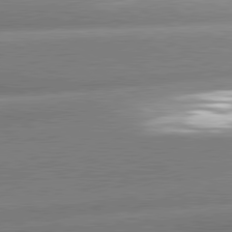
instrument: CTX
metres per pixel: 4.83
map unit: lApd
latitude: 80.7435
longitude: -158.0822
